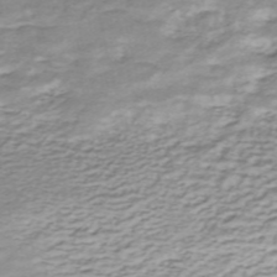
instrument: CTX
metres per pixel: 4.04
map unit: ANa
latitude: -44.6330
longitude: 104.7274
